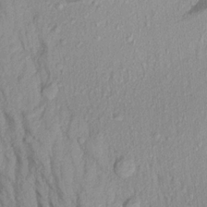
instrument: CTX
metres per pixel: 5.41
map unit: Aa
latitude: 18.4034
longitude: -147.3482
